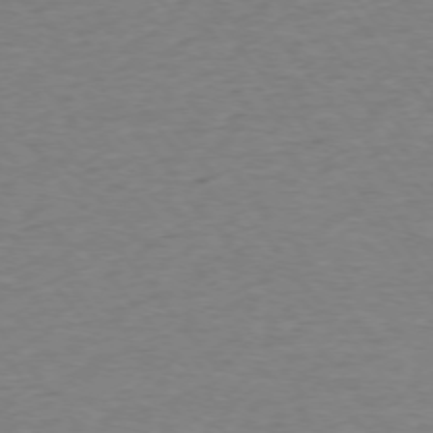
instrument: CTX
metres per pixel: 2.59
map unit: Ap
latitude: -75.7856
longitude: -83.2725
